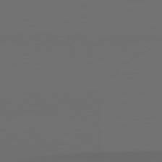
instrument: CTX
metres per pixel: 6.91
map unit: Hpe
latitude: 78.7813
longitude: -163.0459
